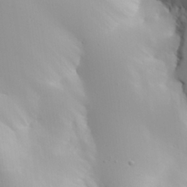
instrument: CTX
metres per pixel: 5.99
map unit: Aa
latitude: 25.6127
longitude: -127.2159
